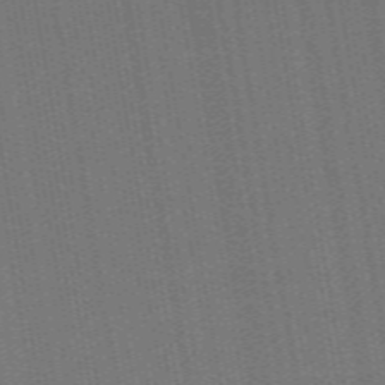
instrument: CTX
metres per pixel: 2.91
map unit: ANa
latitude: 51.9717
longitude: -70.8947
